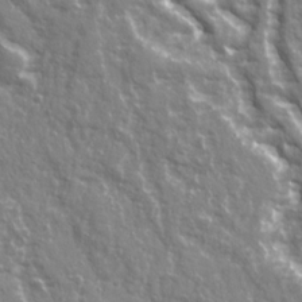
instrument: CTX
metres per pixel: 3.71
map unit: Ave
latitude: 21.8584
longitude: -133.0270
